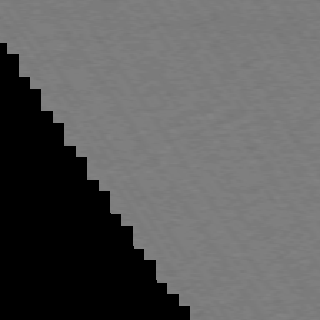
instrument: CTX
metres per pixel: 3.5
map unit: Ap
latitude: -74.4818
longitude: -78.5546
